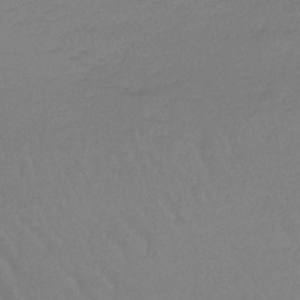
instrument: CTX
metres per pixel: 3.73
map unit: lHb
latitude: -45.1431
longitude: 68.1983
